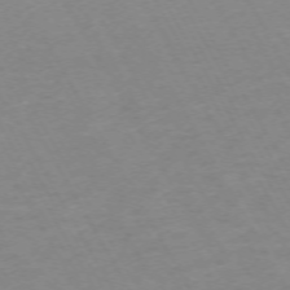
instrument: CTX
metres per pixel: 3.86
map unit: Hpe
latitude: -72.0283
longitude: 9.0108
